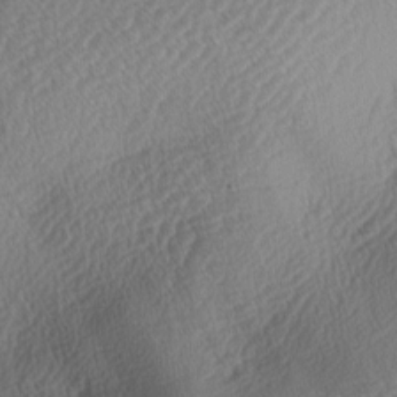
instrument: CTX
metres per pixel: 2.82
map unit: lAa
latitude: -3.0108
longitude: -128.0444
